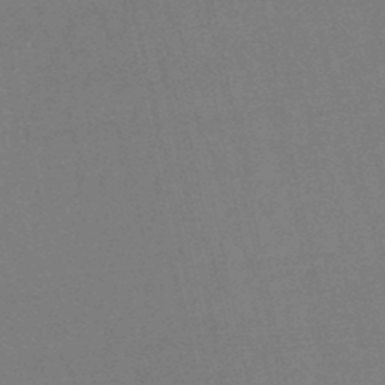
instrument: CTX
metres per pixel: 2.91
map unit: lHb
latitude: -50.0472
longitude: 71.7856
